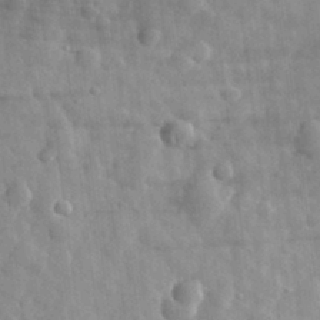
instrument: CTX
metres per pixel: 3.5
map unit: eHh
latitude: 31.8395
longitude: -72.1200
